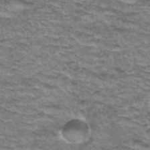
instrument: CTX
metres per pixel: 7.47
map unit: Hto
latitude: 36.6869
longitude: -42.7435
